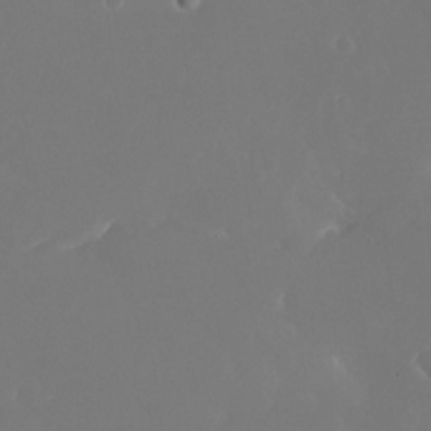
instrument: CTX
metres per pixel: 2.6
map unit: Nhu
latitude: -25.3510
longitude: -72.2901
